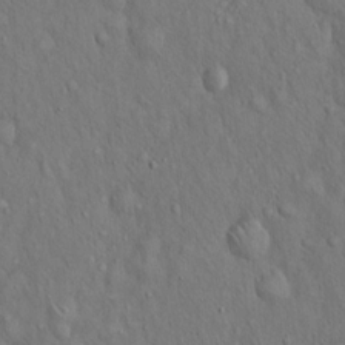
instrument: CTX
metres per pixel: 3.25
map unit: Hto
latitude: 15.4049
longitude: -58.2523
